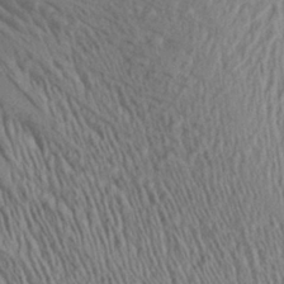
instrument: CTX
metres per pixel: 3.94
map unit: Aa
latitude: 28.6112
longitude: -137.3671
